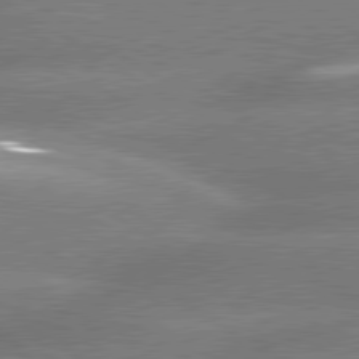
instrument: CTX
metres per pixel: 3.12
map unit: lApd
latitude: 80.2145
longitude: -154.2145
